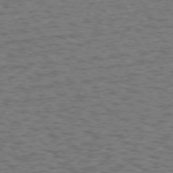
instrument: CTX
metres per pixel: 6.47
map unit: Hpe
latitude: 71.9906
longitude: -126.3467
